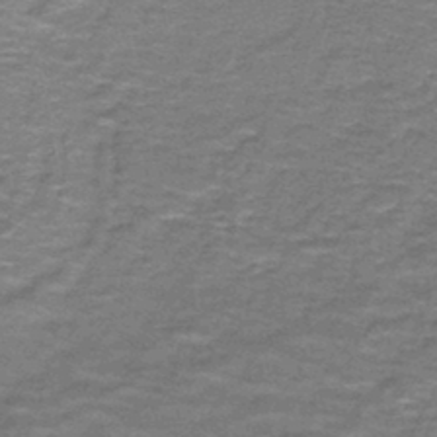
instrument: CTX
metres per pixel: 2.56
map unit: lHb
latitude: -43.5588
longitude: 54.7274
